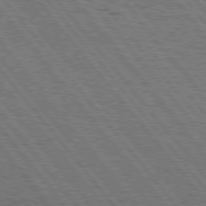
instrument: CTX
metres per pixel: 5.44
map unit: Hpe
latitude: 75.5182
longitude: -153.3293
